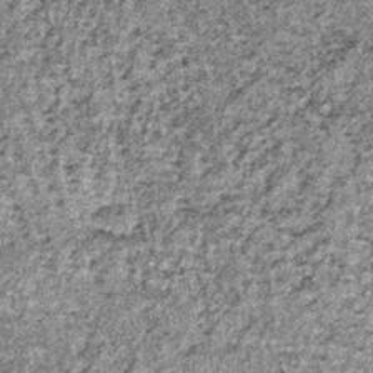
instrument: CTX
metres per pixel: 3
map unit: lHb
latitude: -39.1809
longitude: 66.8597
